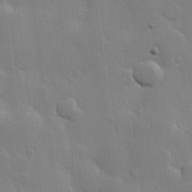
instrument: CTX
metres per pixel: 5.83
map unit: Hve
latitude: 23.1592
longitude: 148.5196
